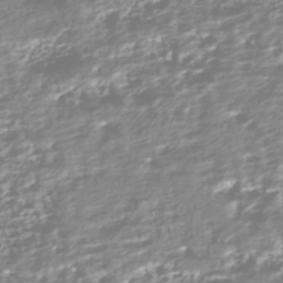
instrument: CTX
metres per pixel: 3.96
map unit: HNhu
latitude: -44.2173
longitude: 100.8219
